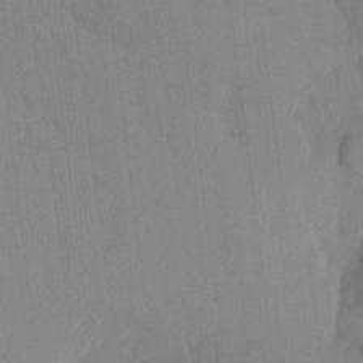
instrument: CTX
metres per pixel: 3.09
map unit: eHh
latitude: 12.9136
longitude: -62.2145
